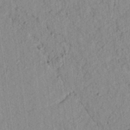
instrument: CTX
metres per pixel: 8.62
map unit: lAvf
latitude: 7.0269
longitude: 165.6155
